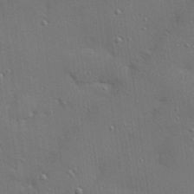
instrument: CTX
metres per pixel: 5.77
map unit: Hve
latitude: 27.8772
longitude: -90.6679
